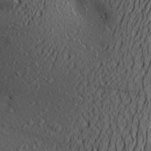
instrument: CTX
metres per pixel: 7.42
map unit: Aa
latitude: 23.5938
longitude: -144.3845
